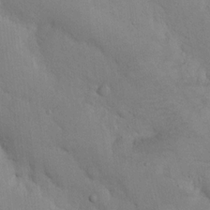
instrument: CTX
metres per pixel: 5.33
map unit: Nhu
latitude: 15.0270
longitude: -29.4048
